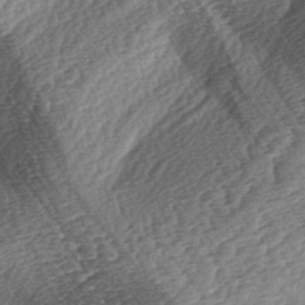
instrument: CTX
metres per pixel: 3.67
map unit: lAa
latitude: -3.1431
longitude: -127.2537
